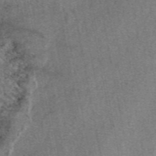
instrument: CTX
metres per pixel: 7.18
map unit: eAb
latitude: 47.7639
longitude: 103.2187
